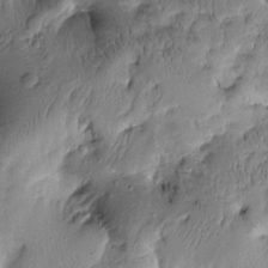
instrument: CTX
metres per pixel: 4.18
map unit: Htu
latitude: -2.4440
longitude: 171.0298
